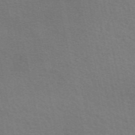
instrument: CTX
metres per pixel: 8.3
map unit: eAb
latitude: 51.0080
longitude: 111.6155
